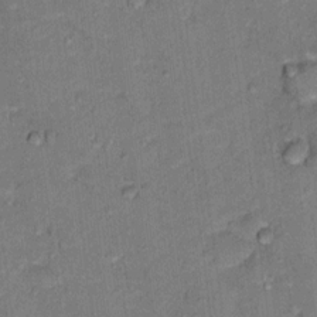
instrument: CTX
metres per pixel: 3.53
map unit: Hto
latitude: 15.4616
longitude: -31.4427
